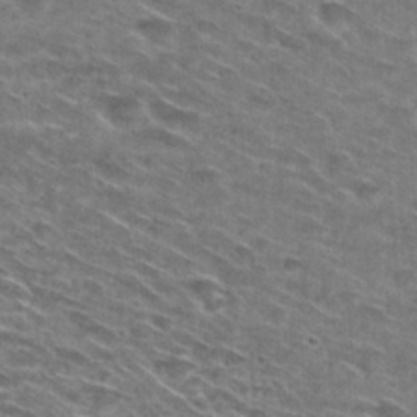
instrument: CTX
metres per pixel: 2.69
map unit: Hto
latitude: 29.0269
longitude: -46.6302
